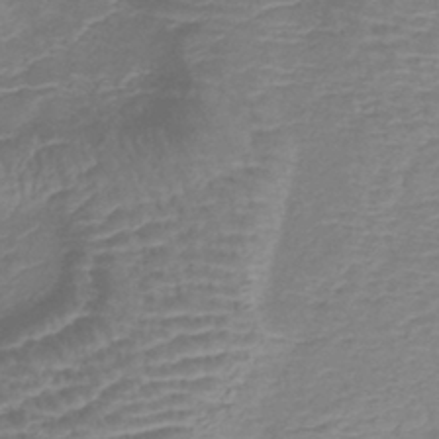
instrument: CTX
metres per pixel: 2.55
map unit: lHb
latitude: -41.6155
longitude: 78.5762
